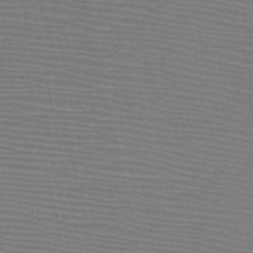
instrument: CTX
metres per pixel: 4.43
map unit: HNb
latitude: -46.5762
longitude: -41.5182
